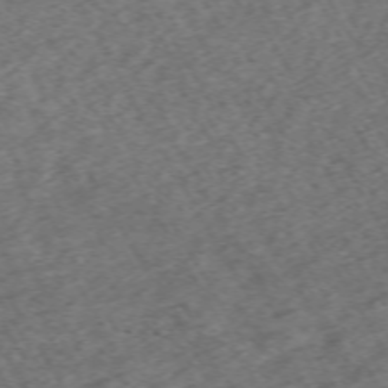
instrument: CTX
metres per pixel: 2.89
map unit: Hpe
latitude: -70.5763
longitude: 16.9920
